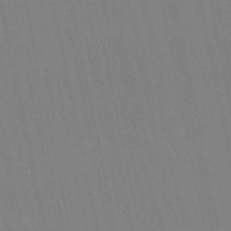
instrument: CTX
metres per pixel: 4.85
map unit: lHb
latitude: -50.3495
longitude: 71.0675
